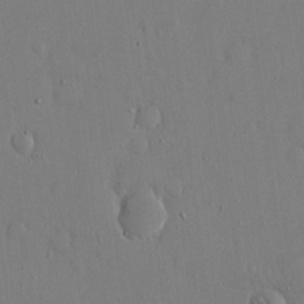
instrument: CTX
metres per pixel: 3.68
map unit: eHh
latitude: 15.4616
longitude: -70.7057
